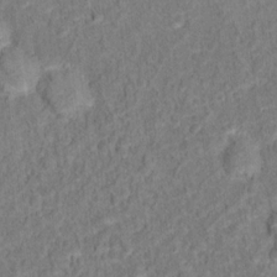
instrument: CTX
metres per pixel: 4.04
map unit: Hto
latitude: 13.1025
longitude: -38.2711
